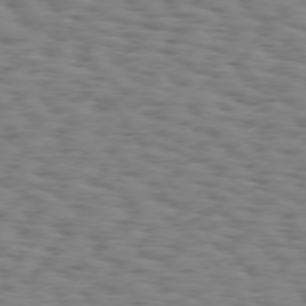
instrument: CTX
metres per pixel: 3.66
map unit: Hpe
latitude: 74.0633
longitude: -132.8002
